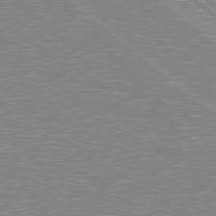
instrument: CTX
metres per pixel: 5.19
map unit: Hpe
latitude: 78.5735
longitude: -143.7261
